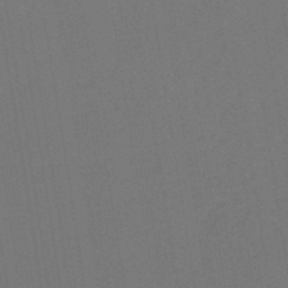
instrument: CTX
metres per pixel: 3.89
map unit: eHb
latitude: -49.5210
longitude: 84.3495
